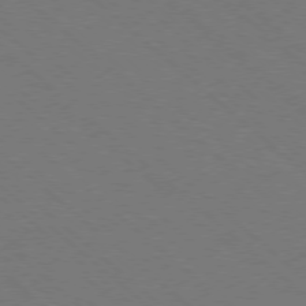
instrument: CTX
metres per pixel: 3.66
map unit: Ap
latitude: -78.4251
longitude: -84.7813
